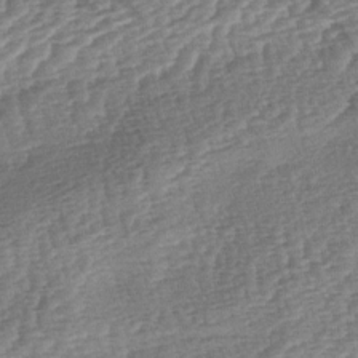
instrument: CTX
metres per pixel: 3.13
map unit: lAa
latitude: -3.1431
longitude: -127.6694
